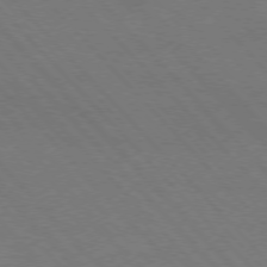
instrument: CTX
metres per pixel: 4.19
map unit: Hpe
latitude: -76.8975
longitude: -12.7058
